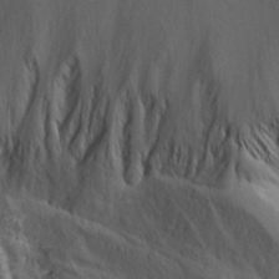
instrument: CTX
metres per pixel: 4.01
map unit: Ave
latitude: 23.3671
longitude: -132.4223
